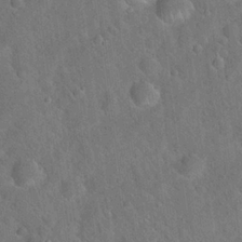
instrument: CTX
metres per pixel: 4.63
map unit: Hto
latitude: 19.9339
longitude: -53.0648
